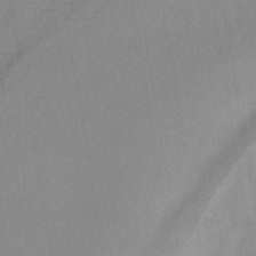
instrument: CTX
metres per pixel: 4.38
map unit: lHb
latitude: -40.8219
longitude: 73.1431
